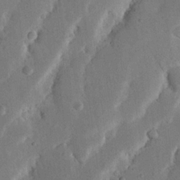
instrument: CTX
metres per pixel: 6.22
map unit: Nhu
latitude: 19.4804
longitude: -74.8758
